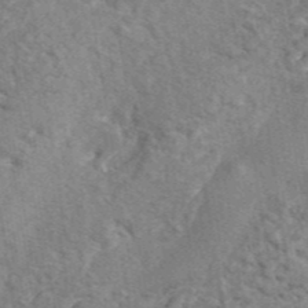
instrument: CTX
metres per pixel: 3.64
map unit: eAb
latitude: 43.4427
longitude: 110.4062
